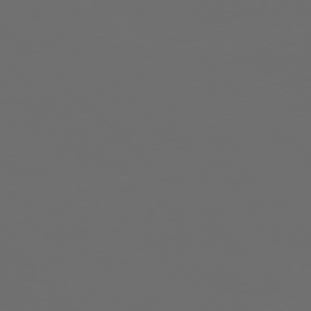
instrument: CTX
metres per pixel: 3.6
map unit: Ap
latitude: -76.2739
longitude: -82.4978
